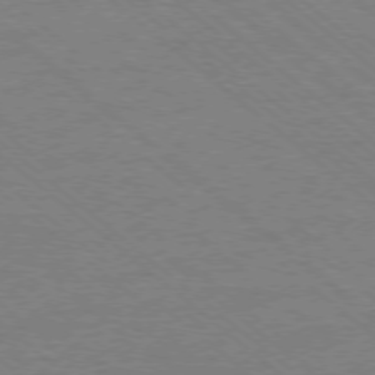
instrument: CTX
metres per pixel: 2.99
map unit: Ap
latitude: -77.8422
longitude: -83.7638
